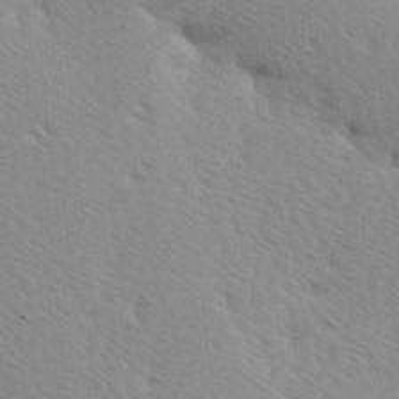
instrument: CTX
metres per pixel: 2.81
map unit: Hve
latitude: 1.8394
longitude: -124.1577
